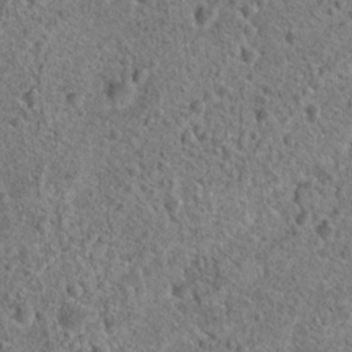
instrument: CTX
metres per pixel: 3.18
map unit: Hto
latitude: 19.2726
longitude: -42.7246
